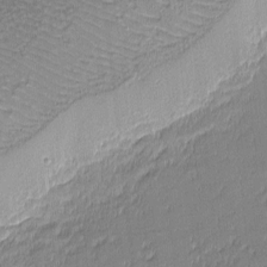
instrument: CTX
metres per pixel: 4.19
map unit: eHh
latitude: -3.2564
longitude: -82.1955
